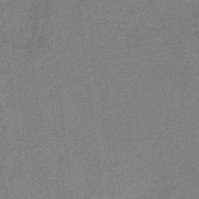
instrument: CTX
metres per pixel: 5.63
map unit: lHb
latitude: -37.7855
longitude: 61.0864
